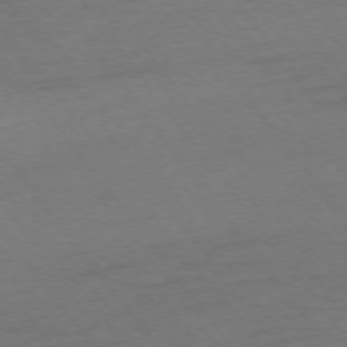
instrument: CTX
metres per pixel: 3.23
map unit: Ap
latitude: -75.2754
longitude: -73.3293
